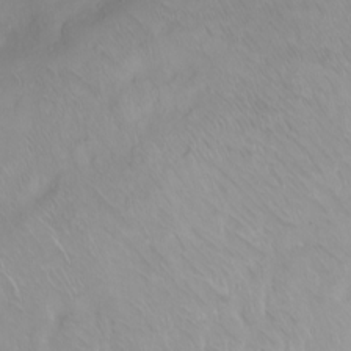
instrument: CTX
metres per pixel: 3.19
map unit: Ht
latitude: 1.7071
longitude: -36.5357
